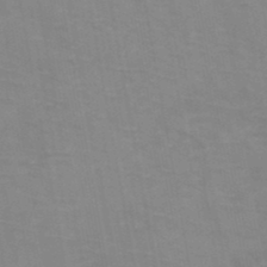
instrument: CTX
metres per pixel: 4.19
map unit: HNb
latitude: -47.4076
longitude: -47.8395
